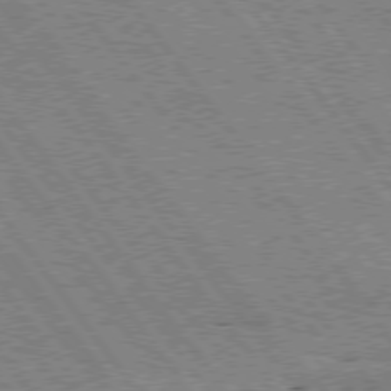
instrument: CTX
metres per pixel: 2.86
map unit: Hpe
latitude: 75.6505
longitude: -155.9717
